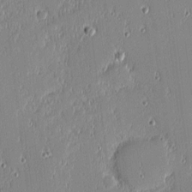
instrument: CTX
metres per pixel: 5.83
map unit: eHh
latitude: -3.1998
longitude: -82.8002
